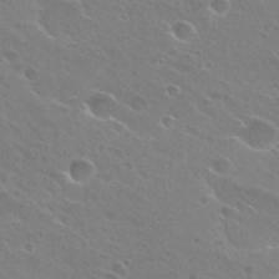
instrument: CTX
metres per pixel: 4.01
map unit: Hto
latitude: 26.6113
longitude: -39.8394
